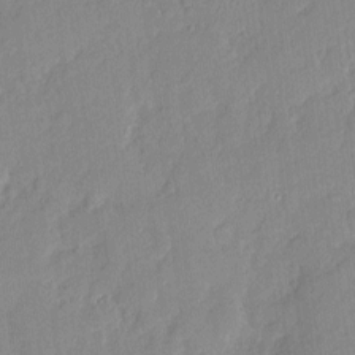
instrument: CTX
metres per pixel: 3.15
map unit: eHh
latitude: 3.9528
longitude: -74.7435
